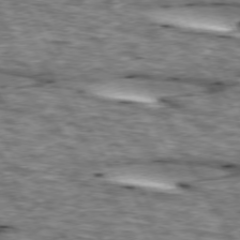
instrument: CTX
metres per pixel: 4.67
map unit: lApd
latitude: 73.8773
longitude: -55.0836
